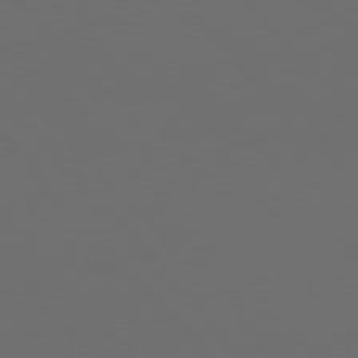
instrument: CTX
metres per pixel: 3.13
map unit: Hpe
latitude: 77.1781
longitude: -166.0255
